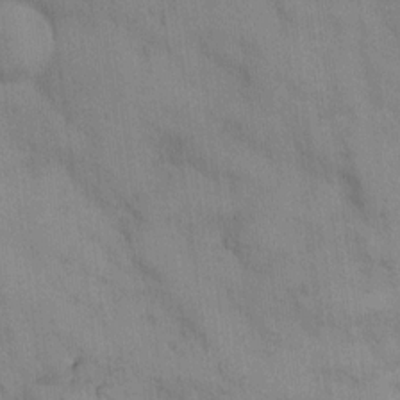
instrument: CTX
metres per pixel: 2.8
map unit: eHh
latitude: 12.5168
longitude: -62.5357
